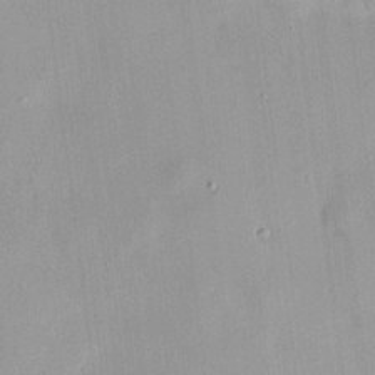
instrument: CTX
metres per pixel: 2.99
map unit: HNhu
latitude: 14.3657
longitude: 12.5763
